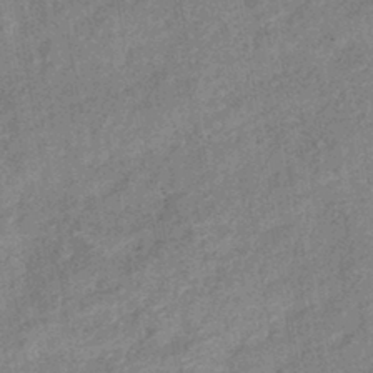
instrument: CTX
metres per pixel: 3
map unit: eHb
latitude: -41.6722
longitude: 82.1417
